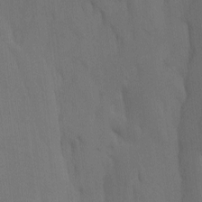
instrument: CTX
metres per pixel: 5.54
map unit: Htu
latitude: -7.0108
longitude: -69.4615
